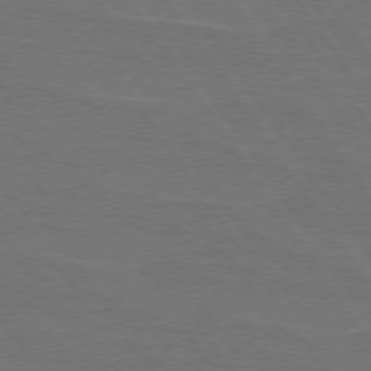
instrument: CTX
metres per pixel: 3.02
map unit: lApd
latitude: 74.6491
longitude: -56.4978
